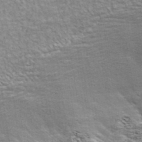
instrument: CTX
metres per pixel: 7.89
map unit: ANa
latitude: 41.9906
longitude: 17.7289
